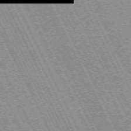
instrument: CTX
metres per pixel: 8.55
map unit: Hpe
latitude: -70.9920
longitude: 14.0850
